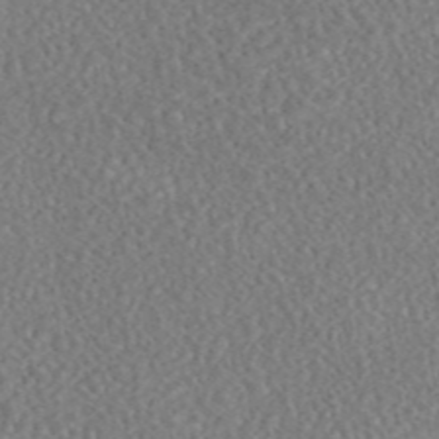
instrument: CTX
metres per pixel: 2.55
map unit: eAb
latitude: 44.5923
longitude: 124.3873
